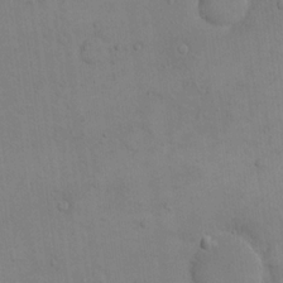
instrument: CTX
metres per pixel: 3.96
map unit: eHh
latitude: 16.7057
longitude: -66.9891
